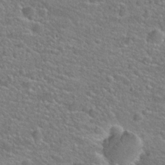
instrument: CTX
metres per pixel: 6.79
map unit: Hto
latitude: 24.8380
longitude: -49.7828
